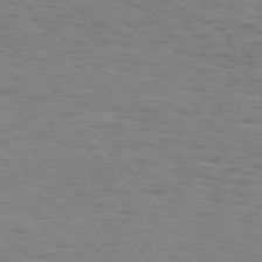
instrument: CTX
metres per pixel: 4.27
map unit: Hpe
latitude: 73.4805
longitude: -143.3671
